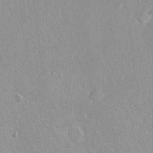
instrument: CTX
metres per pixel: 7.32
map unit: Nhu
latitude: 1.5182
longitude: -16.3278
